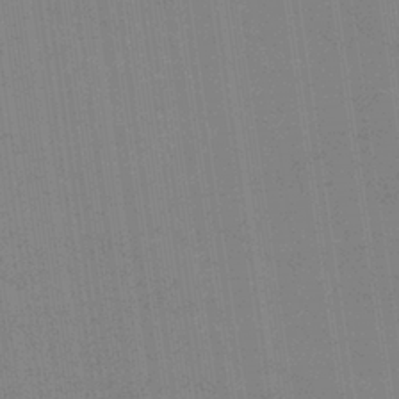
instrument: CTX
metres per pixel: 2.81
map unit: eHb
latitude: -36.8974
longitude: 76.4251
